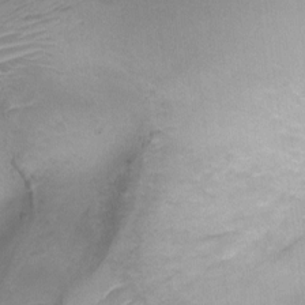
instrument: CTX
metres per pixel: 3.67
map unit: Ht
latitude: -4.0661
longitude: -19.6505
